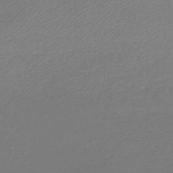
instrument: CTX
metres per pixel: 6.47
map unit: lHb
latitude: -47.5777
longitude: 60.1228
